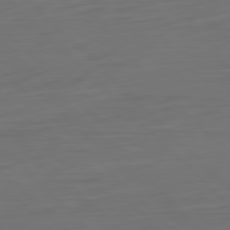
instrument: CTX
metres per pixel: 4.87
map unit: Ap
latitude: -79.9367
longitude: -55.9150
